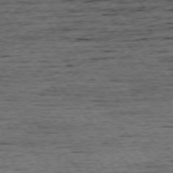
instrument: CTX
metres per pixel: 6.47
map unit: Ap
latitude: -75.1998
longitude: -92.9891
